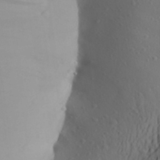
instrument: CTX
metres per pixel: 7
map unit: Aa
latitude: 26.5168
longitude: -147.6694
